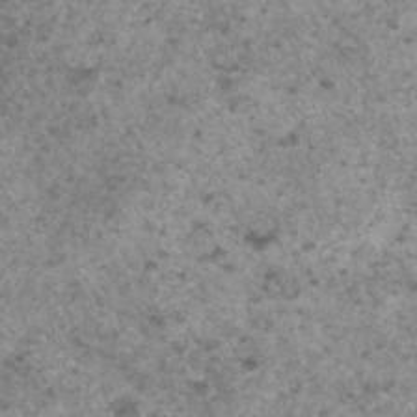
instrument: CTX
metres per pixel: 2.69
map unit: Hto
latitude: 32.1578
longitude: -49.7639
